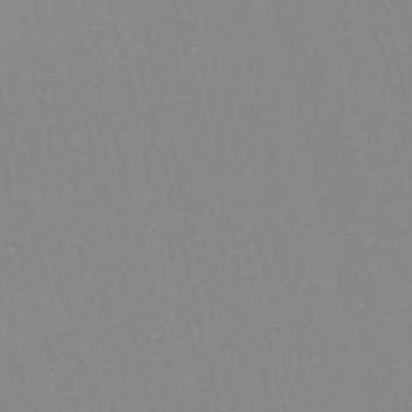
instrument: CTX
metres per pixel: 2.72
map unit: Nve
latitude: -56.7841
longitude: 51.9745
